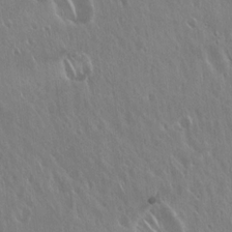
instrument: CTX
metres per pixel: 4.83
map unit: Hto
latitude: 18.1011
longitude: -57.4426
